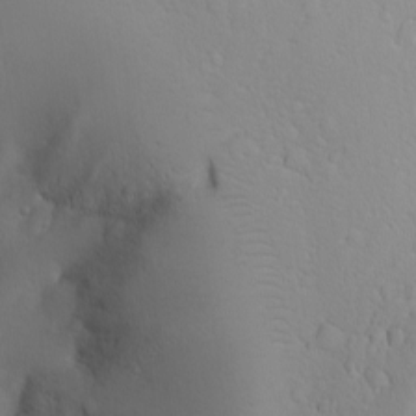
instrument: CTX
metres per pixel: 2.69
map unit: Ave
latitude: -10.9920
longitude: -121.0837
